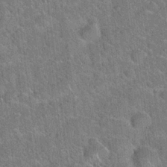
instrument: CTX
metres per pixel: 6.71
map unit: Hto
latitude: 20.6869
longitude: -50.8569
